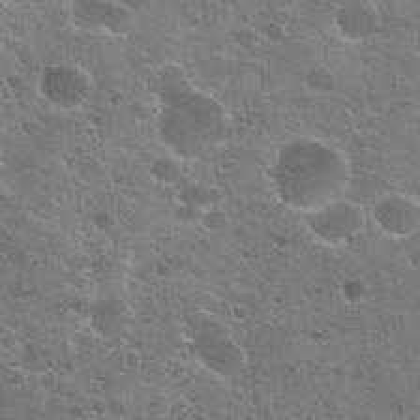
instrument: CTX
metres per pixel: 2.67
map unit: Nhu
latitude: 25.5749
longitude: -50.9135
